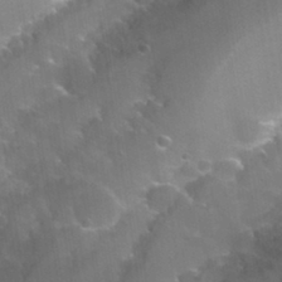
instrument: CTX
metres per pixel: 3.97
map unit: Hto
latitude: 30.0633
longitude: -43.7072
